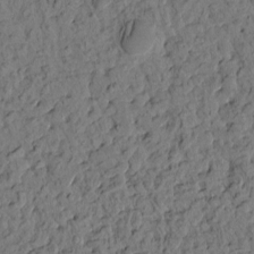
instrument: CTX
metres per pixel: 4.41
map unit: eHh
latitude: -1.7856
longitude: 17.6155
